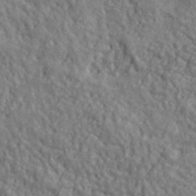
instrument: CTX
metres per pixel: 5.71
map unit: lHvf
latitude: 38.6490
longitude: -91.1403
